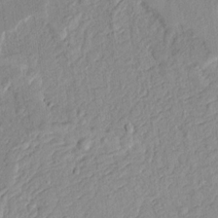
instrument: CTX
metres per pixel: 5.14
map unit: Ave
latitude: 13.9150
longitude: -131.5749
